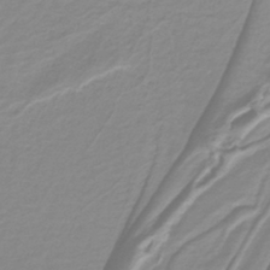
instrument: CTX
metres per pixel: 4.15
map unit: lHb
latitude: -40.3495
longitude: 52.1416
